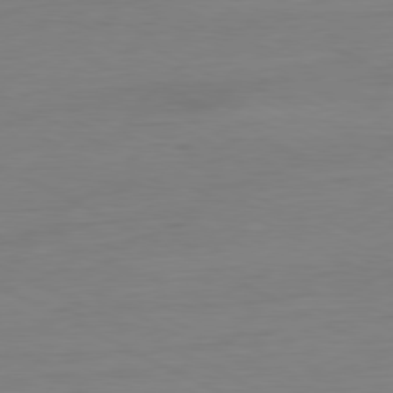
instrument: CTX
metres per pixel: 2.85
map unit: Ap
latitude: -80.8219
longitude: -77.2726
